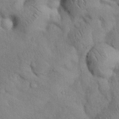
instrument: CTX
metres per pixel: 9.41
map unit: Nhu
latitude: 26.8947
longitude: -71.0269
